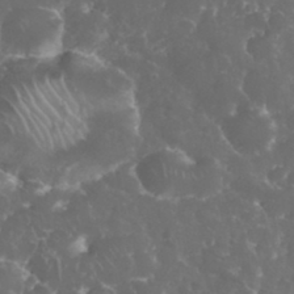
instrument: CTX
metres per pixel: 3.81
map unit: eHh
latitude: 34.4601
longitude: -63.6694
